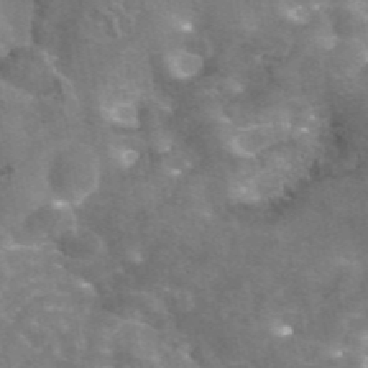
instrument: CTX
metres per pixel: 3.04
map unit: eAb
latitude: 45.6505
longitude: 120.7841
